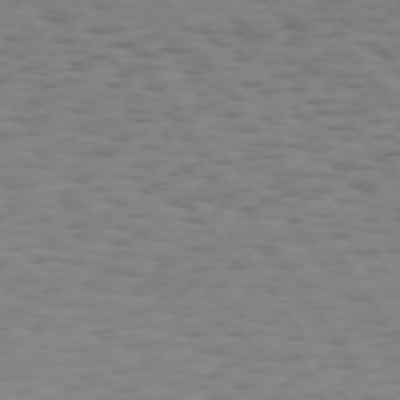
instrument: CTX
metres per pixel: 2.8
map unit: Hpe
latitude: 73.6127
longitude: -132.2712
